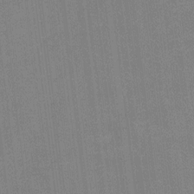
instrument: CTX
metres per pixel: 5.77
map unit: Ht
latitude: -5.5021
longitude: -19.7638
